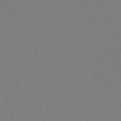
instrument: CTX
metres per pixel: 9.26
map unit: eHb
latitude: -50.2361
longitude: 75.4455
